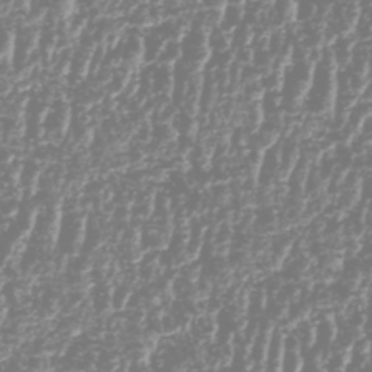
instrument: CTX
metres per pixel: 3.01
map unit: HNhu
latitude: -48.5952
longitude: 29.5021
